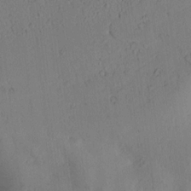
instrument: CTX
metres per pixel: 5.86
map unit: lAvf
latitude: 8.1200
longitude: 169.7666
